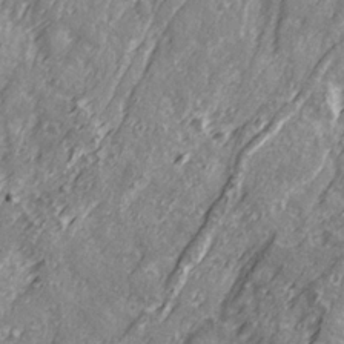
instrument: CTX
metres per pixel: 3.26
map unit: Ave
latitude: 22.2522
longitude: -132.4601
